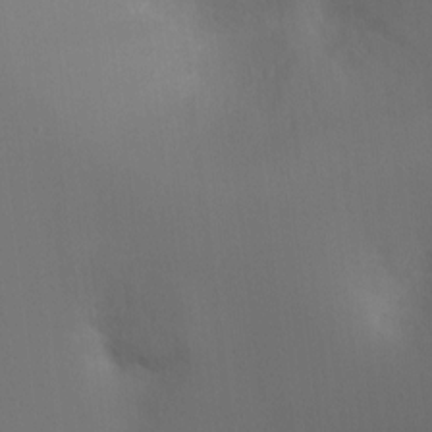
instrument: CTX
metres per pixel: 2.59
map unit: Ht
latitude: -8.9542
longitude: -24.1955
